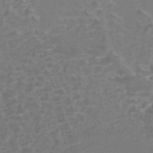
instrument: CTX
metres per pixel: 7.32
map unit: Nhe
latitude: -45.4077
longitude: 152.9352
